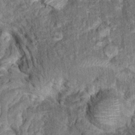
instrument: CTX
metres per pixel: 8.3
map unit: Hto
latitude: 15.5372
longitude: -34.7057
